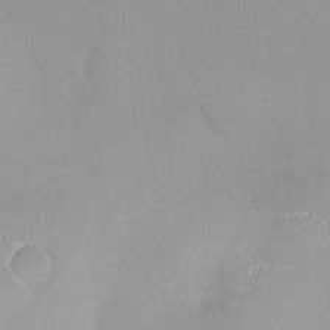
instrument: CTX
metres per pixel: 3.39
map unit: HNhu
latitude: 0.2711
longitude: -2.8191
